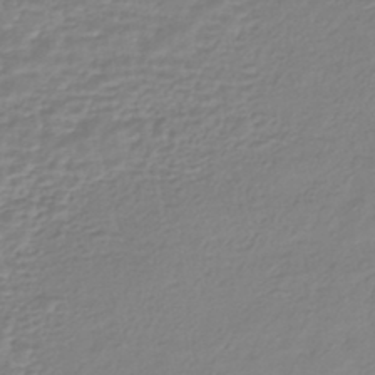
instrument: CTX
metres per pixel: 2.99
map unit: HNhu
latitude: -44.1228
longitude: 105.2754
